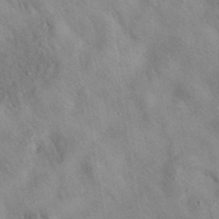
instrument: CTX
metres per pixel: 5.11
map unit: eAb
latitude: 35.0458
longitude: 110.3306
